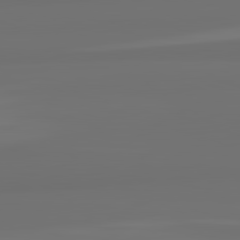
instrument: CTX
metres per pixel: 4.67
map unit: lApd
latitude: 82.6679
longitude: 161.8422
